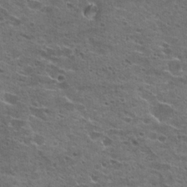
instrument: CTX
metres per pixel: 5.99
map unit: Hto
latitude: 22.1956
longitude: -42.4034
